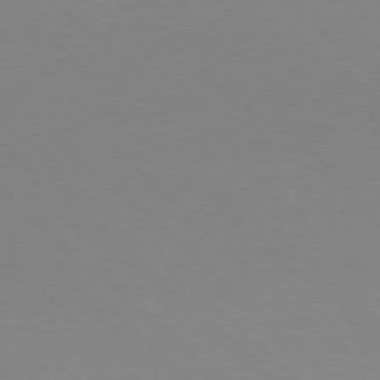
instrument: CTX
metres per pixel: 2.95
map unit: Ap
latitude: -78.2739
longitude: -91.3482
